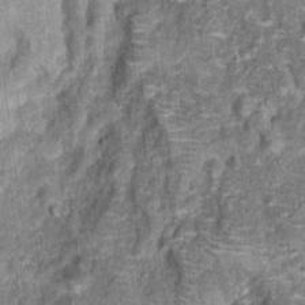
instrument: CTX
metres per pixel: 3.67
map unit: Hto
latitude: 15.4427
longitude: -34.8002
